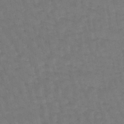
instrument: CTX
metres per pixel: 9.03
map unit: eHb
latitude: -46.4629
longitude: 80.9542
